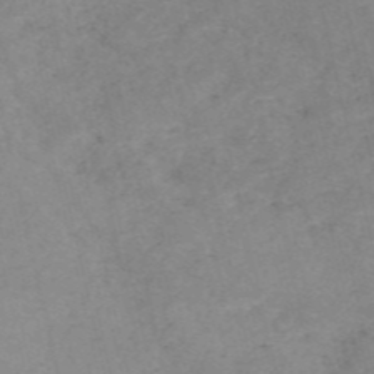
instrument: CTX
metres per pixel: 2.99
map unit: HNb
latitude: -54.1795
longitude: -47.8584
